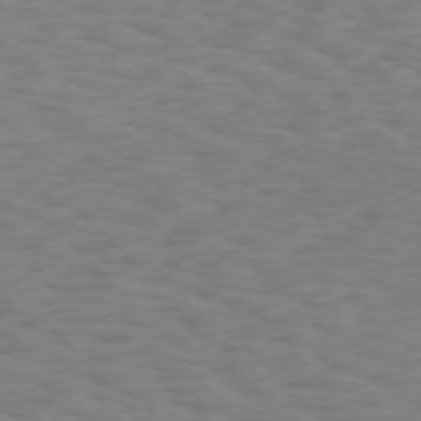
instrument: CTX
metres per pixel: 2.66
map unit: Hpe
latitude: 75.9150
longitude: -136.1767
